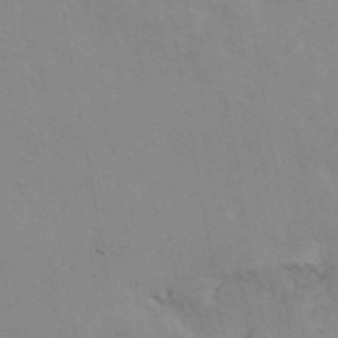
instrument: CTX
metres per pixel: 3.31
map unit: ANa
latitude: 41.7072
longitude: 51.0486
